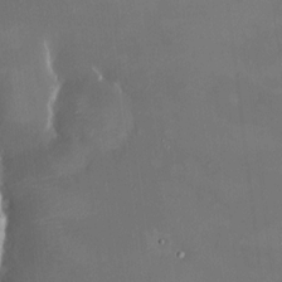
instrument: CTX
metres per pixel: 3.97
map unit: HNhu
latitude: 7.1025
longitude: 8.5574
